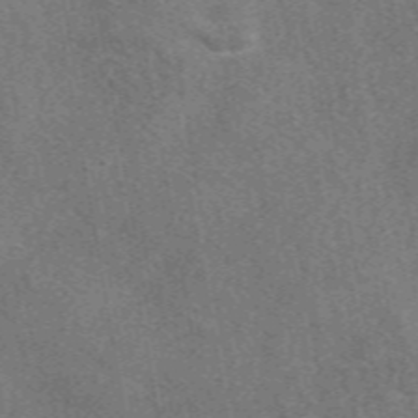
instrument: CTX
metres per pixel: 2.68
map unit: eAb
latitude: 49.8394
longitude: 115.8044
